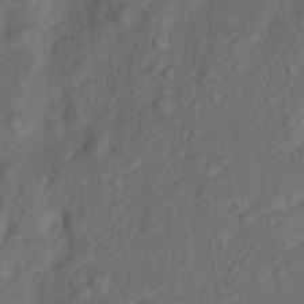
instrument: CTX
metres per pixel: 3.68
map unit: Nhu
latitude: 10.0444
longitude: -25.8961
